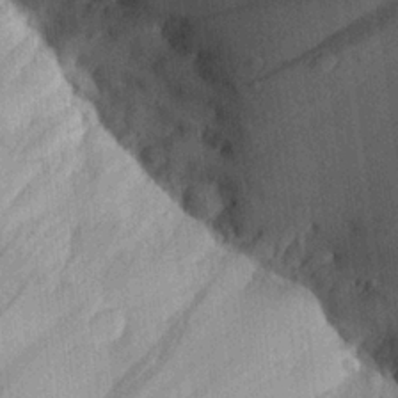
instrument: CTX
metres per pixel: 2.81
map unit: Aa
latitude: 24.5545
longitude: -134.8191
